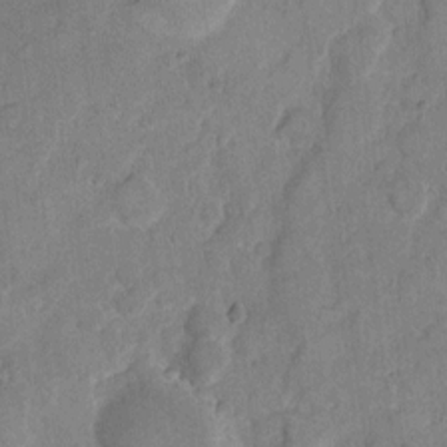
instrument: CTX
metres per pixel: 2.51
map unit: eHh
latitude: 10.5546
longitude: -64.7435
